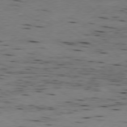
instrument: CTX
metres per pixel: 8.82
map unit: Ap
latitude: -79.5210
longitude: -100.9514
